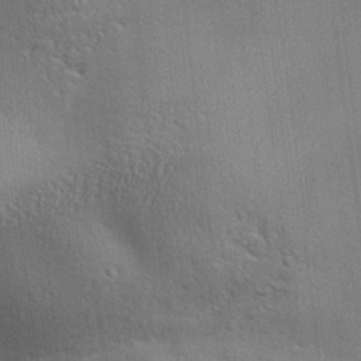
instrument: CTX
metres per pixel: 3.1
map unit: lAa
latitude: 18.1389
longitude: -137.9906
